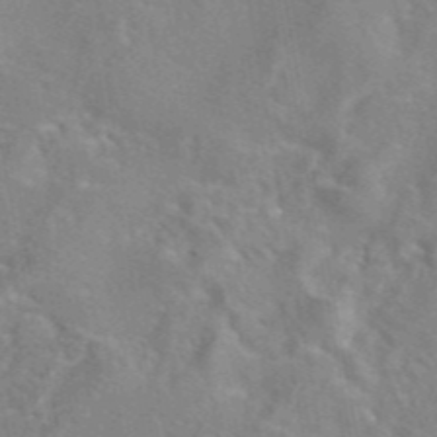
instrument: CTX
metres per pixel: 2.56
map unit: eAb
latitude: 45.5182
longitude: 109.0675
